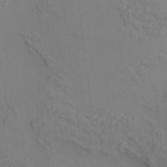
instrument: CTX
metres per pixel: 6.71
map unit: HNhu
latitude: 9.9339
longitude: 15.4644
